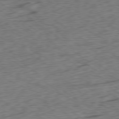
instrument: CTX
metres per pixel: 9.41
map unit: Ap
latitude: -79.0675
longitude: -77.0080
